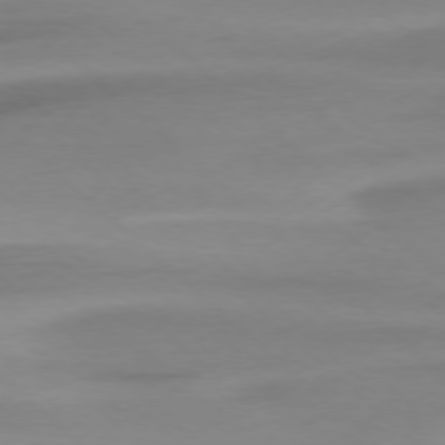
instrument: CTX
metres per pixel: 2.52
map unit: Ap
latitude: -78.1039
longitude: -70.3656
